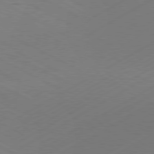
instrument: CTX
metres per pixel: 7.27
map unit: Hpe
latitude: -80.8408
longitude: 14.0472
